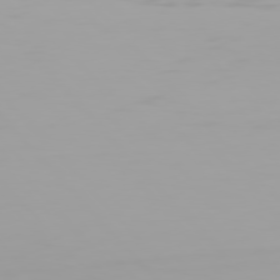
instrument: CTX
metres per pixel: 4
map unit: Hpe
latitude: 76.1389
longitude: -143.6694
